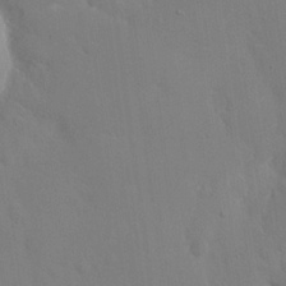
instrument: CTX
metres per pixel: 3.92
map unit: eHh
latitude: 18.2711
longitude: -66.9135
